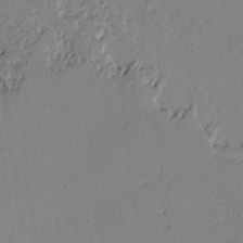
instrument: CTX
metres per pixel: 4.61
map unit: lAvf
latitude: -2.0661
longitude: -108.3845
